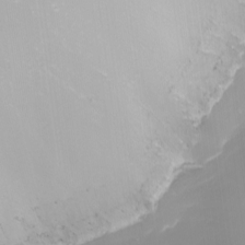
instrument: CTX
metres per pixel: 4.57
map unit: Nhu
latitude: -9.1053
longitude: -79.7639
